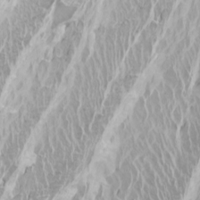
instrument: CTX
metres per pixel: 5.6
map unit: Htu
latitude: -4.5007
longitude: -72.4790
